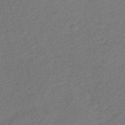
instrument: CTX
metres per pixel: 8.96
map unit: HNhu
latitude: -46.7274
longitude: 92.6707
